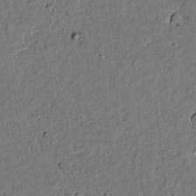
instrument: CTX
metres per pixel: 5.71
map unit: lAvf
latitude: 4.9703
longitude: 168.8597
